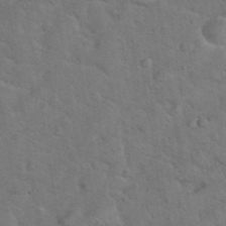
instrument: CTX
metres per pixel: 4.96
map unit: eHh
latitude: 37.8395
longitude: -65.8394
